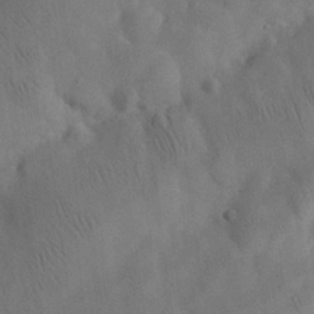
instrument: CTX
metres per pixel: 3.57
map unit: eHh
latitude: 25.5560
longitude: -68.9703
